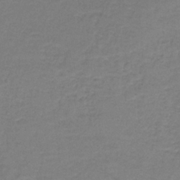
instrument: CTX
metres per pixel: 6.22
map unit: eAb
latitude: -36.6140
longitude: 52.9730
